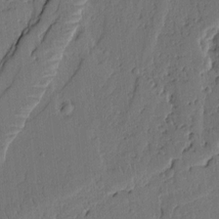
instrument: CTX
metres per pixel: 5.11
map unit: Ht
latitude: 9.8017
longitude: -78.0444
